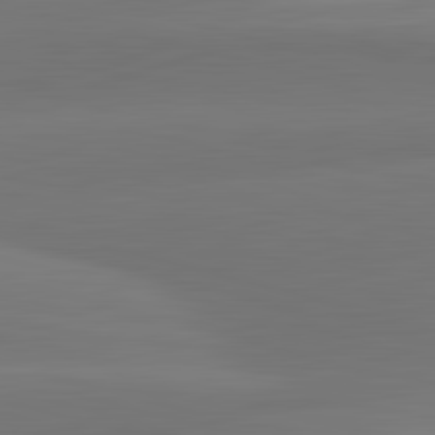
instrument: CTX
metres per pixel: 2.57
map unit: lApd
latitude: 83.5182
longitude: -133.4993
